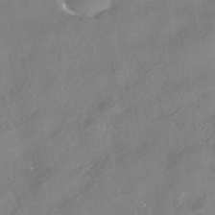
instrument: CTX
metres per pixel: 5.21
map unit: HNhu
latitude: -41.5777
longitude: 103.5777
